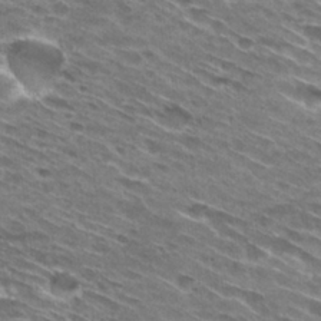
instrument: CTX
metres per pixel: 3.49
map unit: Hto
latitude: 28.8947
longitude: -43.4993
